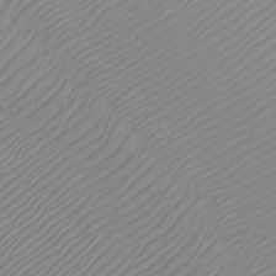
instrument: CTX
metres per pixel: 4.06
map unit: Htu
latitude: -4.1983
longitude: -72.6869
